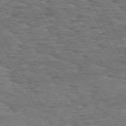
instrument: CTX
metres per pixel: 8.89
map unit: Hpe
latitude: 72.2523
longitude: -127.3293
